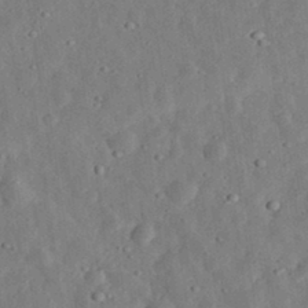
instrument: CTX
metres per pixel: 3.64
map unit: eHh
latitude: 33.2159
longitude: -75.6316
